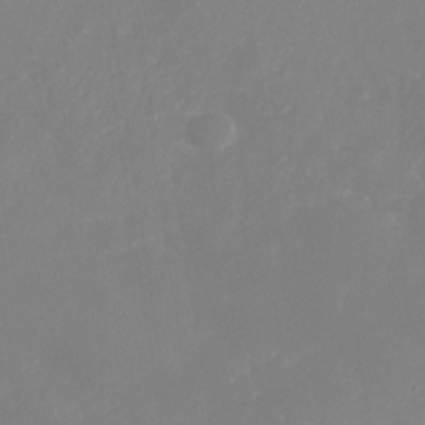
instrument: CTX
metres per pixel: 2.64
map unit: Nhe
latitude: -35.3699
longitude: -87.1970
